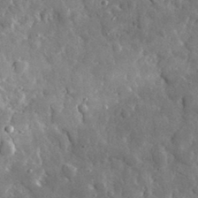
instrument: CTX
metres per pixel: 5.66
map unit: lHvf
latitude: 34.9891
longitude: -88.1767
